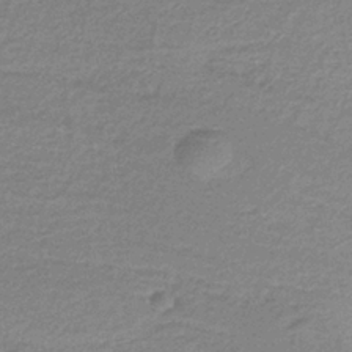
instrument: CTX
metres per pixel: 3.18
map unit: HNb
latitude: -35.7667
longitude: 59.4265
